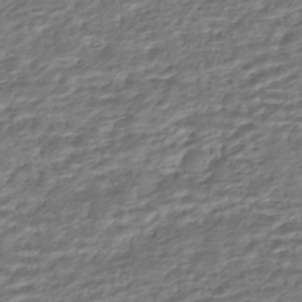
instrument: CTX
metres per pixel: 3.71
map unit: HNhu
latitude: -44.6519
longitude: 101.3131
